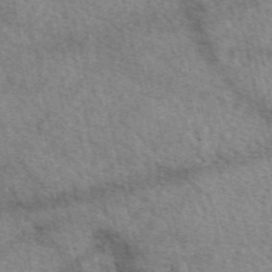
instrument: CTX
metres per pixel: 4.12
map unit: eAb
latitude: 49.8205
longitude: 113.9556
